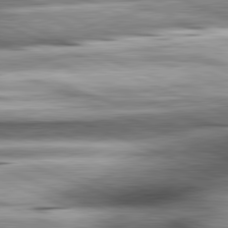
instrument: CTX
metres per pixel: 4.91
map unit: lApd
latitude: 81.7827
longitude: -167.8205
